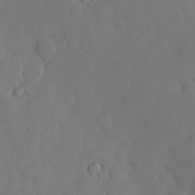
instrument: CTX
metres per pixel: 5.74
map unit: Hve
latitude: -10.6708
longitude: 176.1984
